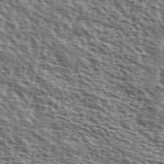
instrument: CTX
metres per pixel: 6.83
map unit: Ave
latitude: 37.8395
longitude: -111.6883
